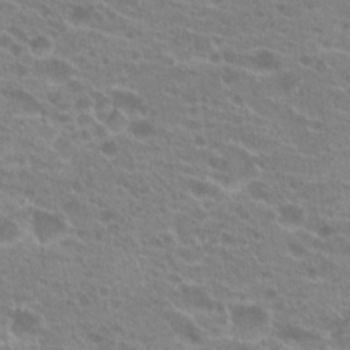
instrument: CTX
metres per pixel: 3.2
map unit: Hto
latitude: 21.3482
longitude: -40.7057
